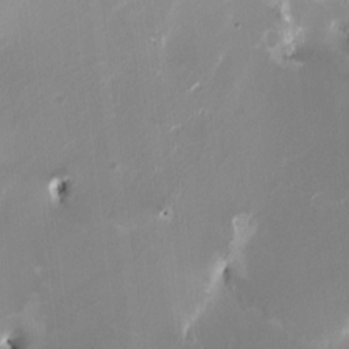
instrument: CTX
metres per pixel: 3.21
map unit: HNhu
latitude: 1.4993
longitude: -3.2348
